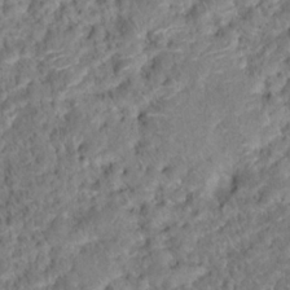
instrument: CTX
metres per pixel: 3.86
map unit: Hto
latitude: 17.7639
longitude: -37.6505
